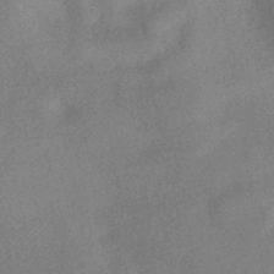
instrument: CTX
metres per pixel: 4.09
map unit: HNhu
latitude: -40.5196
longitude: 98.1984
